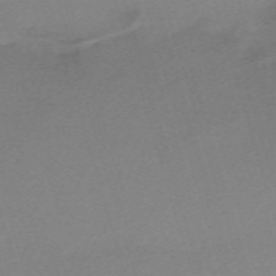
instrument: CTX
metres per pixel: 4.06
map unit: eHh
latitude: -61.8422
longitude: 49.2943
